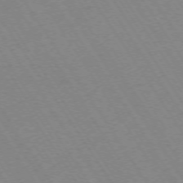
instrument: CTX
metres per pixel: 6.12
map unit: Ap
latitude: -73.4265
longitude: -71.3481
